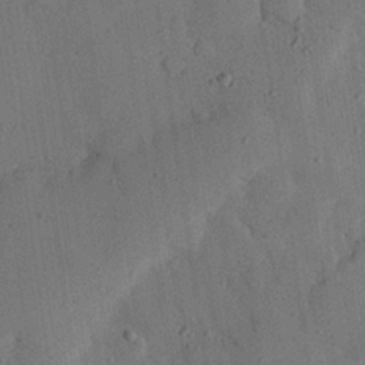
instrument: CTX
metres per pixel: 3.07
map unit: eHh
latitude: 26.5168
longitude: -76.8191
